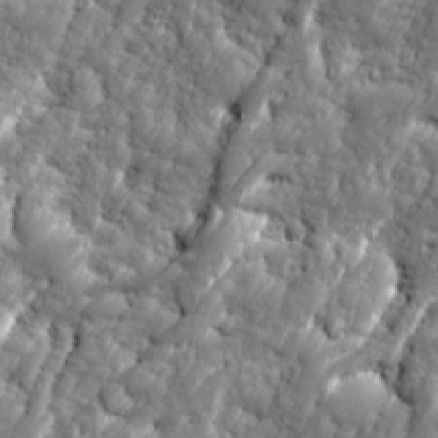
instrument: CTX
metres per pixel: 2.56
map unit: Ave
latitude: 16.5546
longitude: -134.8569
